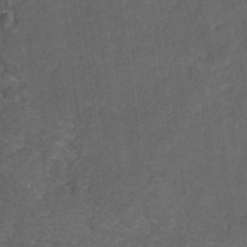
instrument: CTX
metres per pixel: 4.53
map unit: Ht
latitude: 5.2915
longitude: -36.3090
